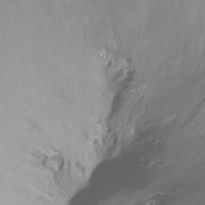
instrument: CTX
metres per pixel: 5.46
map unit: Ht
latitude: -14.4440
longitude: -52.0255
